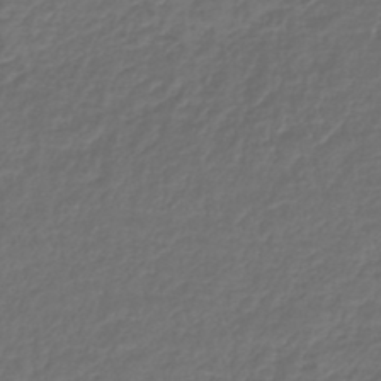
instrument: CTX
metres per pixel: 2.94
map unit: lHb
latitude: -43.3509
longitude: 61.7100
